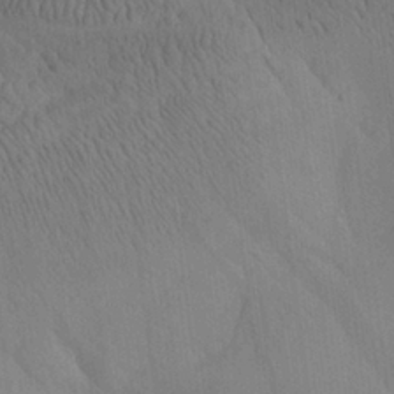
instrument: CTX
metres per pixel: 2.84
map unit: Aa
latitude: 25.5938
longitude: -143.3860
